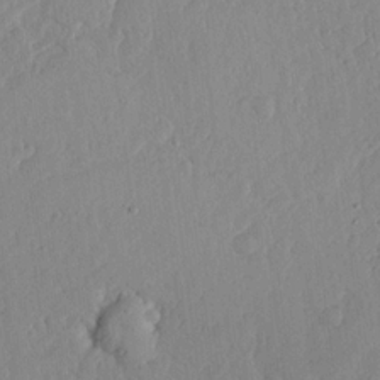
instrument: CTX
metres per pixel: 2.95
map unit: lHvf
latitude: 18.9702
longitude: -115.4993
